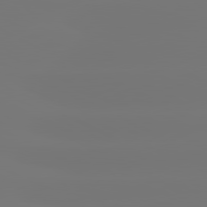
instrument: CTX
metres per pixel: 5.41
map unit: lApd
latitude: 81.0836
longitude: -148.0255
